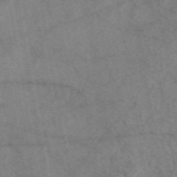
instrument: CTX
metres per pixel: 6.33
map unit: eAb
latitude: 48.4601
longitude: 110.7841
